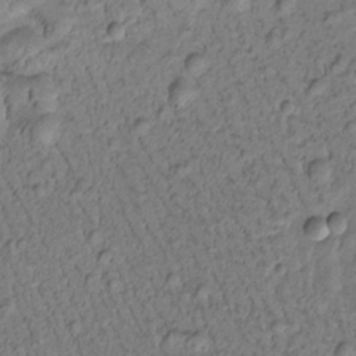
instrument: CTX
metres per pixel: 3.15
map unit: Htu
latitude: -2.8030
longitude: 173.1431
